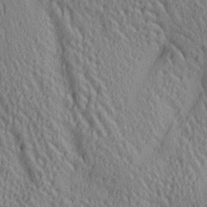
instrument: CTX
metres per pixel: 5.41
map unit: lAa
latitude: 5.2348
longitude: -117.3482
